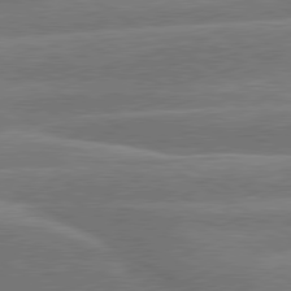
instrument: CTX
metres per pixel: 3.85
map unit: lApd
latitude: 79.9150
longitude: -123.7450
